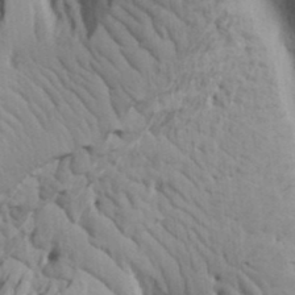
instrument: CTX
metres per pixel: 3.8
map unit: Aa
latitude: 17.6883
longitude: -143.4616
